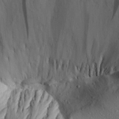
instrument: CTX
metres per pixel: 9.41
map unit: Aa
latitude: 30.5735
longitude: -134.4601
